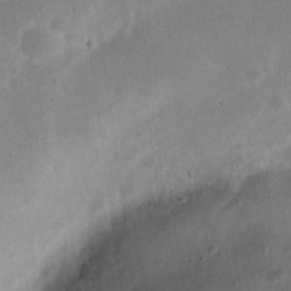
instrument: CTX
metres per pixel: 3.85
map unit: eHh
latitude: 23.5560
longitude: -67.7071
